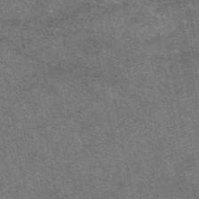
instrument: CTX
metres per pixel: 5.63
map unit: eAb
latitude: 47.7261
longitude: 121.1242
